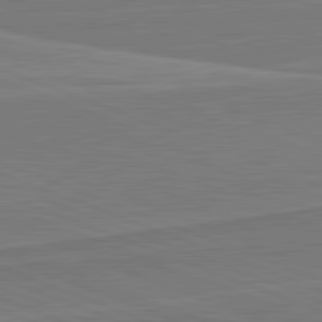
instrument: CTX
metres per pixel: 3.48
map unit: lApd
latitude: 82.0822
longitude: 140.4062
